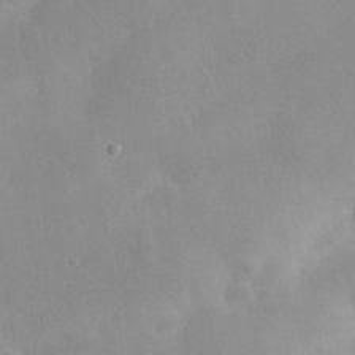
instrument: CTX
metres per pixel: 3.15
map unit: eHh
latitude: 26.2523
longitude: -65.9339
